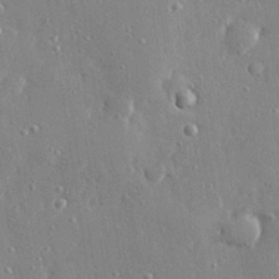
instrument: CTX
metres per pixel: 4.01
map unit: Hve
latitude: 28.5357
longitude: -90.4601
